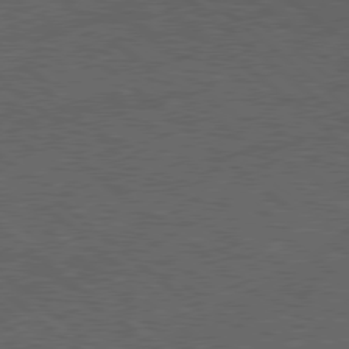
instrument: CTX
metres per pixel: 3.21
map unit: Hpe
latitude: 78.2145
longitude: -154.6868
